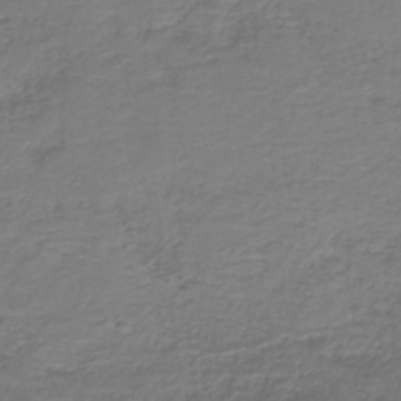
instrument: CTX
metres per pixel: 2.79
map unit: HNb
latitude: -38.9731
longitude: 50.1039
